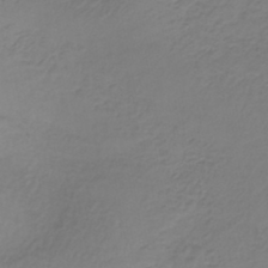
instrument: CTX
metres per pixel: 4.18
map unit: lHb
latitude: -37.4265
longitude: 61.8800
